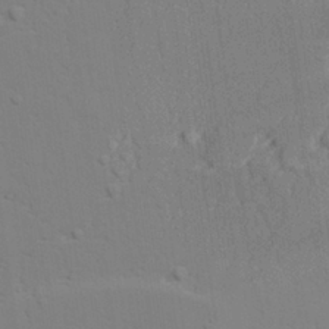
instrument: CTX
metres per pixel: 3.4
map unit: lAvf
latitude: 28.6112
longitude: -109.4048
